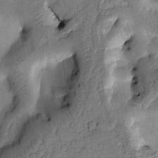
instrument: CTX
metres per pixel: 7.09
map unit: Htu
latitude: -2.8030
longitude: 167.6722
